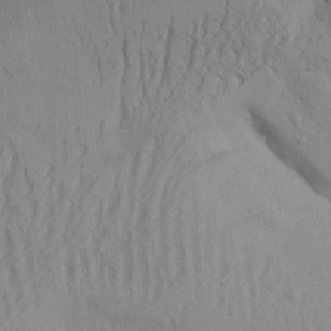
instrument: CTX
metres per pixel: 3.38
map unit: Aa
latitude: 27.9339
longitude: -132.4979
